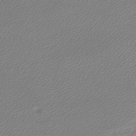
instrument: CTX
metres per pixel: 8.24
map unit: lHb
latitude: -44.6141
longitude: 61.8611
